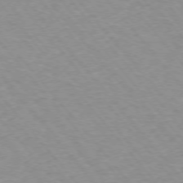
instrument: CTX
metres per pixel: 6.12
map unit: Ap
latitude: -75.6722
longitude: -81.3293
